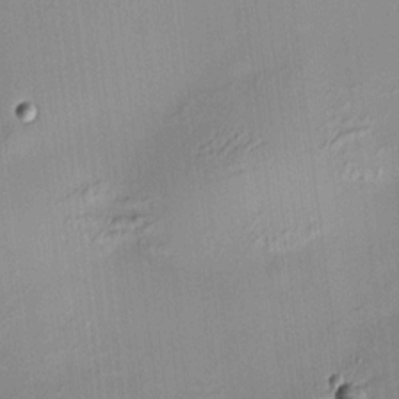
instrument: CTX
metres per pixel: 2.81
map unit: HNhu
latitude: 11.2537
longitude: 10.5196
